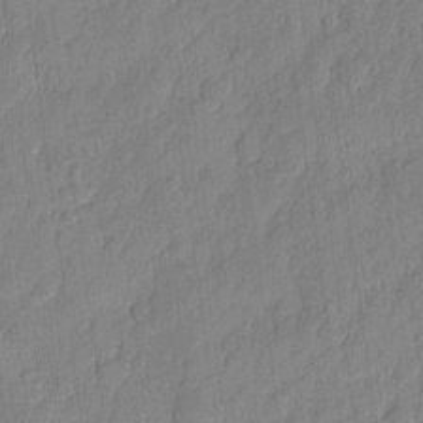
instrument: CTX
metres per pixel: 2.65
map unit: eHh
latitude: 6.7624
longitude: -73.8962
